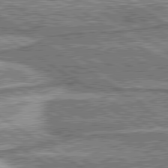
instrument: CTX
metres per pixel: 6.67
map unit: lApd
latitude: 80.3467
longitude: 173.3887
